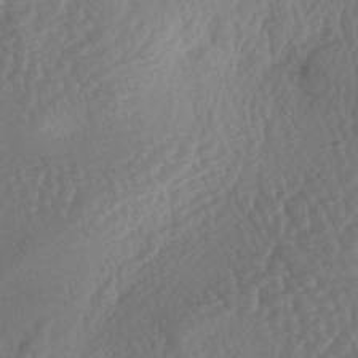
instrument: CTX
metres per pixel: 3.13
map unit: lAa
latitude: -3.4832
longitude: -127.3860
